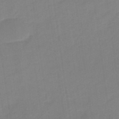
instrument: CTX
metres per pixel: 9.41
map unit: eHb
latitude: -48.3873
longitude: 87.6344
